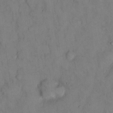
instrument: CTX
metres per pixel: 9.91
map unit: eHh
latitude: 13.2159
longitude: -62.1767
